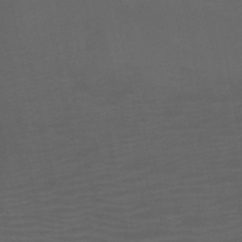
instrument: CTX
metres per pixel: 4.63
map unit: HNb
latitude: -49.9178
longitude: -46.1011
